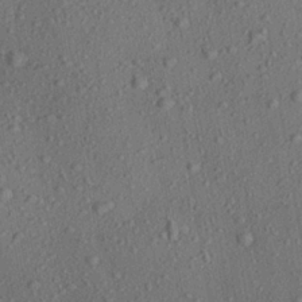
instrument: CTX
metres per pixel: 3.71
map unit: Aa
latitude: 23.1025
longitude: -143.1592
